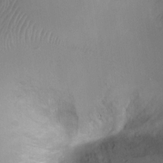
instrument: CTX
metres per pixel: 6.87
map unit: Ht
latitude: -10.0094
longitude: -28.3089
